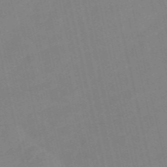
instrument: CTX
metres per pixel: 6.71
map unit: Nve
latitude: -57.8233
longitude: 50.6707
